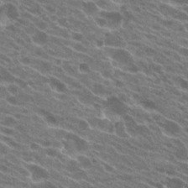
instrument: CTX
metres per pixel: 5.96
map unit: Hto
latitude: 23.2348
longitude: -38.3278
